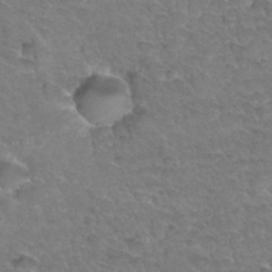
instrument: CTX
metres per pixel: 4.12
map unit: Hto
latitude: 34.2711
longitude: -46.6113
